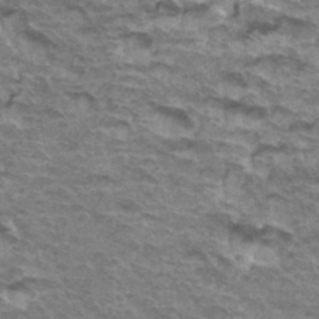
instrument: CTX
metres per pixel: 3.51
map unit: Hto
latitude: 35.5938
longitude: -42.5546
